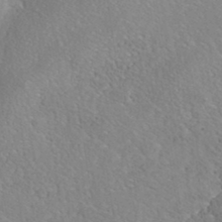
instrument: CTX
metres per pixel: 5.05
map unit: Nhe
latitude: -42.1416
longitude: -111.0459
